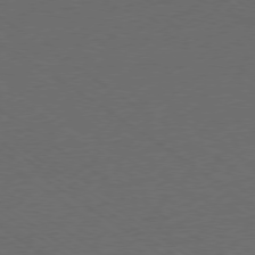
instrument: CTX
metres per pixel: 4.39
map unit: Ap
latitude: -78.7274
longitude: -94.7247
